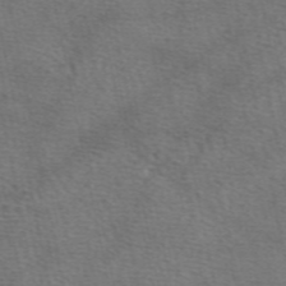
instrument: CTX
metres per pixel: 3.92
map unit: eAb
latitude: 50.1766
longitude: 111.1431
